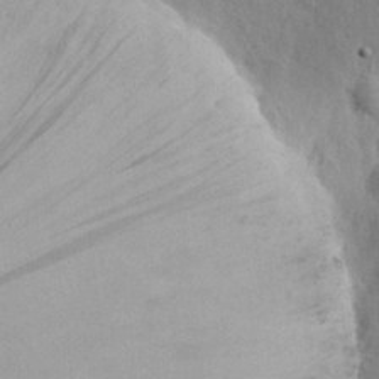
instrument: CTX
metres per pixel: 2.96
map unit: eHh
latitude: 24.1388
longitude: -72.5735
